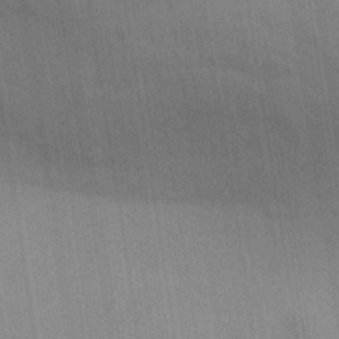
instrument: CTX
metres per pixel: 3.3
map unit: Aa
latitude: 30.4034
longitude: -139.7639
